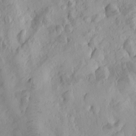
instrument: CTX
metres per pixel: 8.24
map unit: eHh
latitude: -1.9556
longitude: 16.1417
